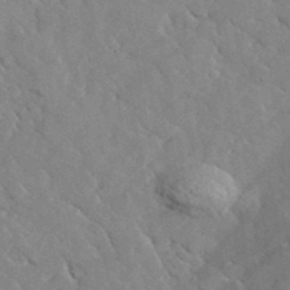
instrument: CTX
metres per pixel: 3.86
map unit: lHvf
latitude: 37.2726
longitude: -90.8002
